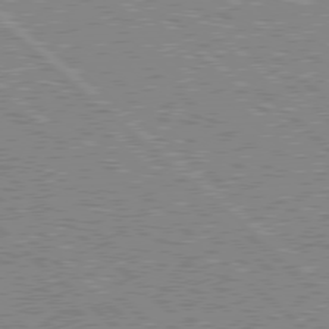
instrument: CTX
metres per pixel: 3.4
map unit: Hpe
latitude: 78.0444
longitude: -159.7072
